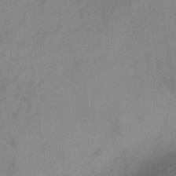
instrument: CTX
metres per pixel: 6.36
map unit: HNb
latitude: -31.2376
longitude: 62.3306
